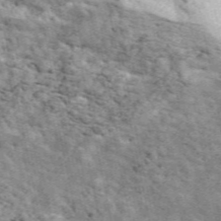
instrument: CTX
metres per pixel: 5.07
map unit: ANa
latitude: 49.5371
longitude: -81.1970
